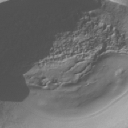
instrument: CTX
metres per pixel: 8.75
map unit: Nhe
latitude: -35.6344
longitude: -92.4979
